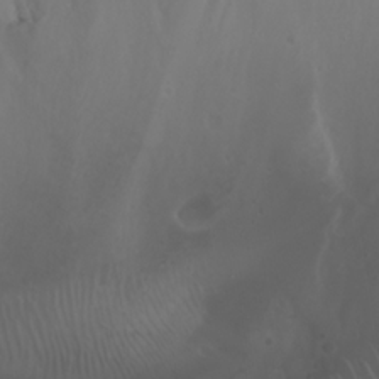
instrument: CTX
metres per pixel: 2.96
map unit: Nhu
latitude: 22.2333
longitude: -64.0822
